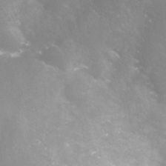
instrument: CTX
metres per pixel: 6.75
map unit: Nhe
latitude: -28.0850
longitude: -109.3859
